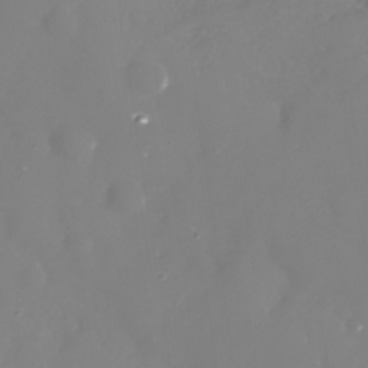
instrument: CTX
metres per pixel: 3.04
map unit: Nhe
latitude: -33.2565
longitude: -88.5735
